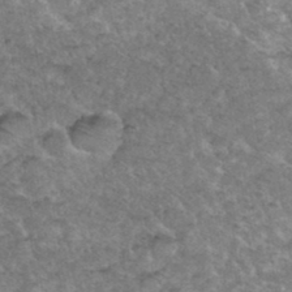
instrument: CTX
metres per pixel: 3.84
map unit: Hto
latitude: 36.0444
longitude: -49.9150
